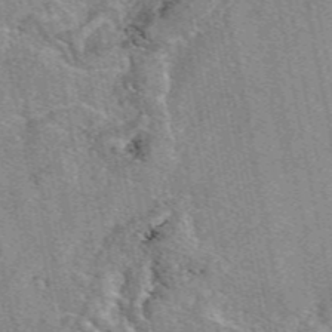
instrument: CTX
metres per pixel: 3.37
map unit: eAb
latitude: 49.1781
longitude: 105.0297
